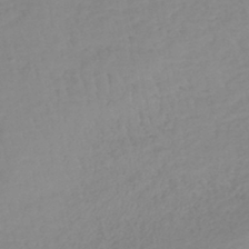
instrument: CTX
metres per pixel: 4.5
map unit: lHb
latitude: -40.1228
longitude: 72.3495
